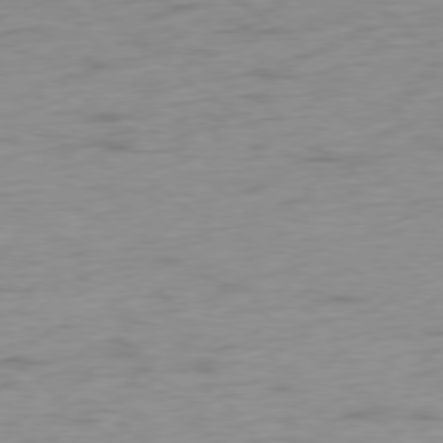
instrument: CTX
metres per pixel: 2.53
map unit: Ap
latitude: -78.2172
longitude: -78.0633
